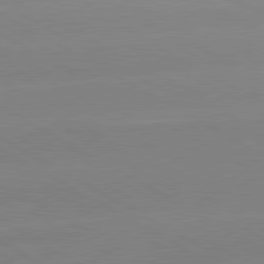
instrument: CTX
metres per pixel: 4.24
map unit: lApd
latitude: 80.6301
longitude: -153.1026
